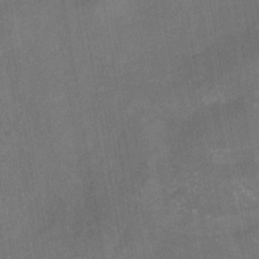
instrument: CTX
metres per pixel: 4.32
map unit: HNhu
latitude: -29.1998
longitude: 67.4265
